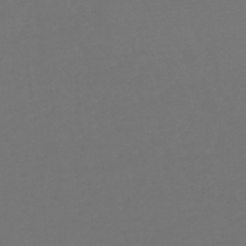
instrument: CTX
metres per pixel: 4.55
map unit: lHb
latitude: -47.1053
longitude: 65.3321
